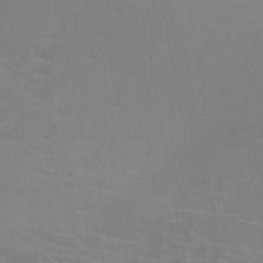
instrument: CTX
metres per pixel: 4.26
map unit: HNb
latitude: -46.2361
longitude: -43.9717
